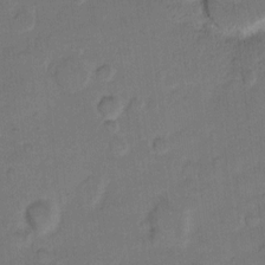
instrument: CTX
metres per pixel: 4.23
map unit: eHh
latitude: 9.0459
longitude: -64.1767
